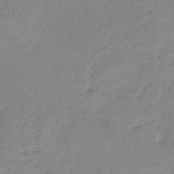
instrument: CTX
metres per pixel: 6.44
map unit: HNb
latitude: -34.1417
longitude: 59.3509
